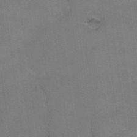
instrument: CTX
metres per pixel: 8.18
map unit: Hto
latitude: 36.6869
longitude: -46.1767
